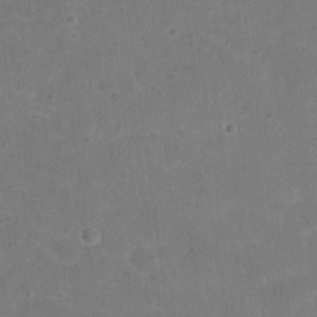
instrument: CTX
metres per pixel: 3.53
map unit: eHh
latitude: 20.1389
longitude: -63.7828
